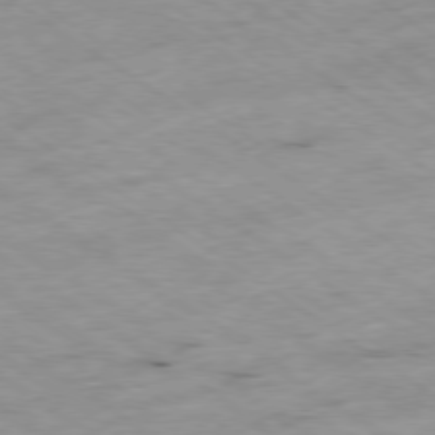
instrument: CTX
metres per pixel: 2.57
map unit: Hpe
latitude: -78.8786
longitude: -20.9325
